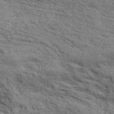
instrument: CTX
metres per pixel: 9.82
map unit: ANa
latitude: 41.7449
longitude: 17.5211
